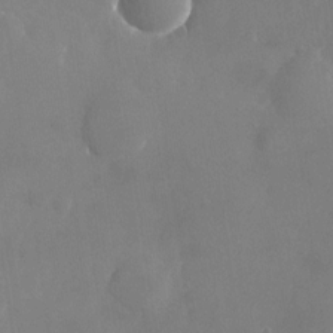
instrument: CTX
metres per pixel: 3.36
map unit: Nhu
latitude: -24.8408
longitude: -70.4223
